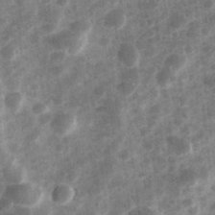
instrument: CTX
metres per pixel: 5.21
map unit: Hve
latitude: 32.8569
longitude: 151.2565
